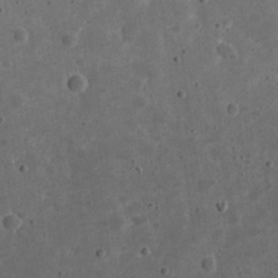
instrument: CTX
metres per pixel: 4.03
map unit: eHh
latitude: 22.1389
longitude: -66.9135
